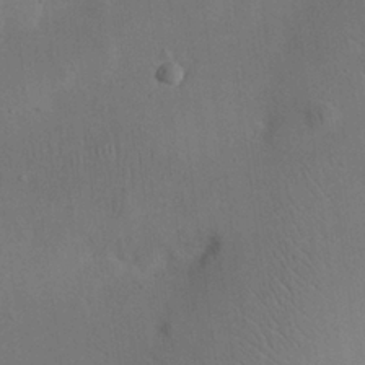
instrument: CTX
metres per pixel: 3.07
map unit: eHh
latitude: 25.5371
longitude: -69.0459
